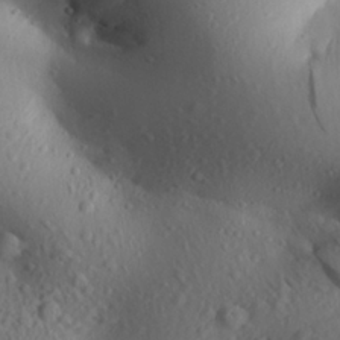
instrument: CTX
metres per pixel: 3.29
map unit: Aa
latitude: 25.4237
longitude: -136.8002
